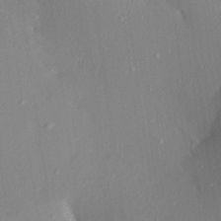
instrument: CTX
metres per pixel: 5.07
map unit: Aa
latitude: 20.0444
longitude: -144.8380
